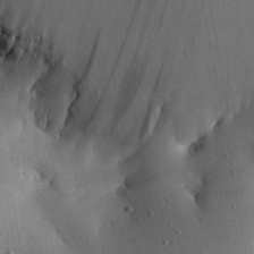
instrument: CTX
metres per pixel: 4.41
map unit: Aa
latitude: 25.2914
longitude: -144.2711
